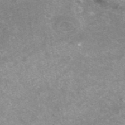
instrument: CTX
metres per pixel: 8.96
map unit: ANa
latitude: 43.6127
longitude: 24.6707
